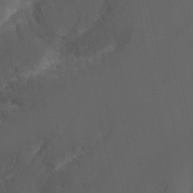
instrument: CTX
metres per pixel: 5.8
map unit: Nhu
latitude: -8.1795
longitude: -83.3103
